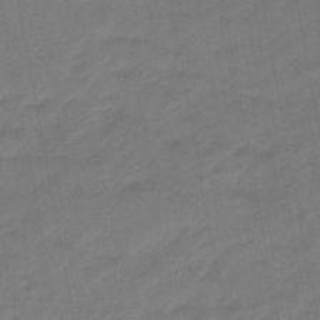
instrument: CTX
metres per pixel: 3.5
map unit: eHb
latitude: -47.0486
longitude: 85.6721
